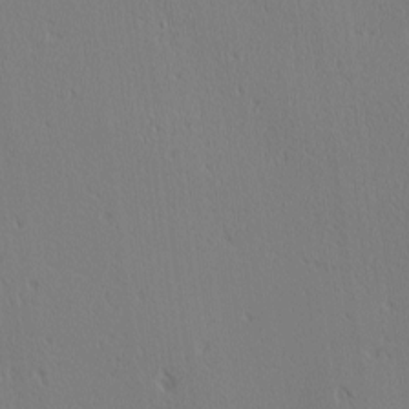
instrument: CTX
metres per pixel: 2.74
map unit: Ave
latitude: 2.4412
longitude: -115.2536
